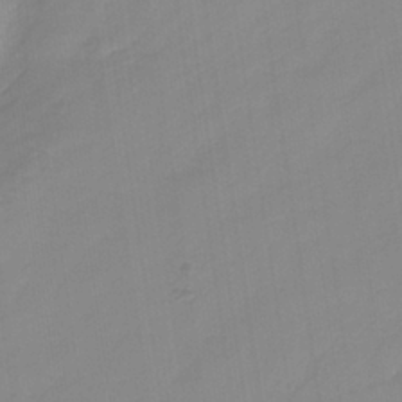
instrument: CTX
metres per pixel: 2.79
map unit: HNb
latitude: -35.8989
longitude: 51.5021
